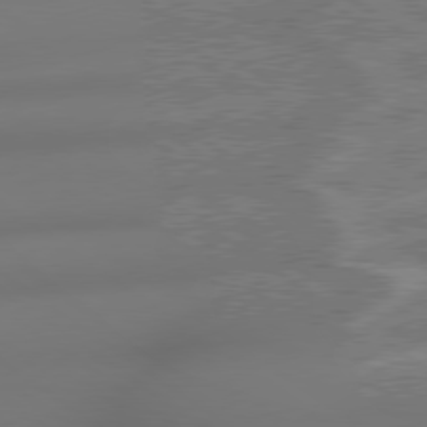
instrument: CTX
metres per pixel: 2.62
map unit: lApd
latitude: 79.0270
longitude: -165.2159
